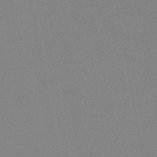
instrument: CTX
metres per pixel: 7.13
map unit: HNb
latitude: -45.1431
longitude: -40.1766
